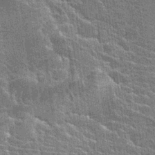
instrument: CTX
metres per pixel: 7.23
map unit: Hto
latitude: 23.2726
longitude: -40.6868
